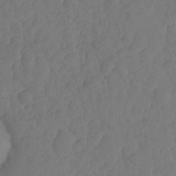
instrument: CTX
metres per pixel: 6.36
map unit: HNhu
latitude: -24.9542
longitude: 49.8234
